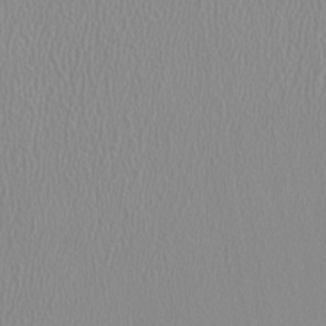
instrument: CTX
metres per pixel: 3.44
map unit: HNhu
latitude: -1.3699
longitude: -1.0269
